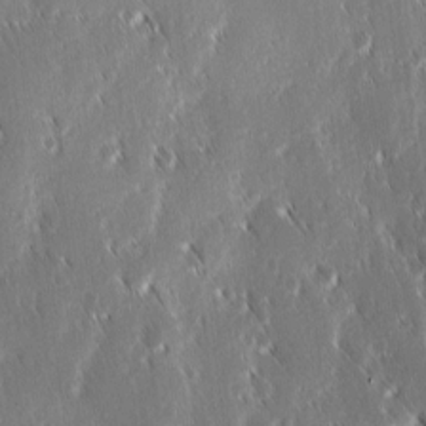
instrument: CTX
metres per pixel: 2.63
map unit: Ave
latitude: 9.2159
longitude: -104.3279
